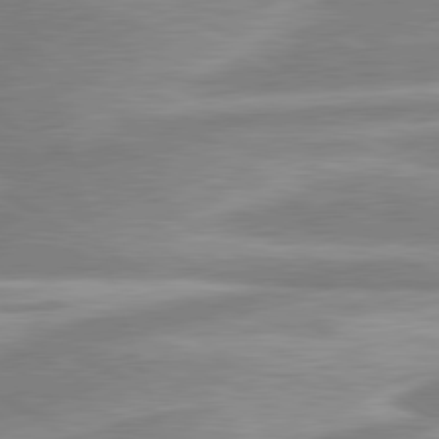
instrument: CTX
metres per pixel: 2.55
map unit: lApd
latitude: 80.5168
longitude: -172.4412
